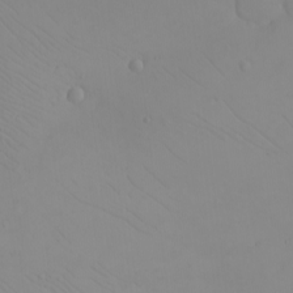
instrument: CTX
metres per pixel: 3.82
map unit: eHh
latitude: -9.2943
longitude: -68.2522
